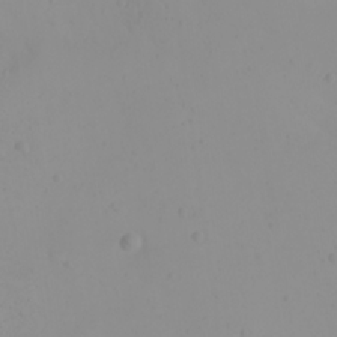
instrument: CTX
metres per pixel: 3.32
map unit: eHh
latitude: 21.4994
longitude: -64.5357
